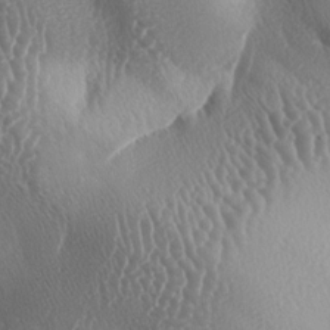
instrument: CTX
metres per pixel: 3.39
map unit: lAa
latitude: -6.3306
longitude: -128.8947
